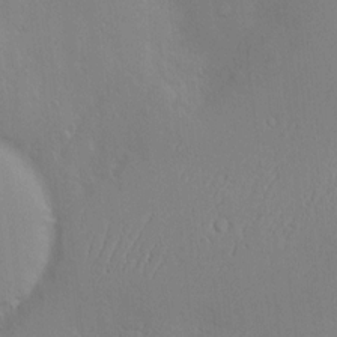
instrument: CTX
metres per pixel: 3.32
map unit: Nve
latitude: -10.3495
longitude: 173.4832
